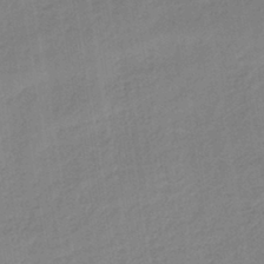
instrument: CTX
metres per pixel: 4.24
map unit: lHb
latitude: -40.8219
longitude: 67.8989
